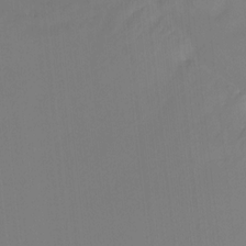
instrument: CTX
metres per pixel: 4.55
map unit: Htu
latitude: -14.7275
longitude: -46.1389
